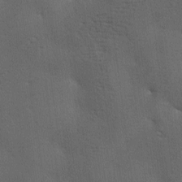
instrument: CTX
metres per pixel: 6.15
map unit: lAa
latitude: -7.5588
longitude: -125.3104
